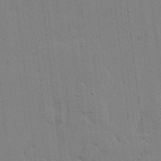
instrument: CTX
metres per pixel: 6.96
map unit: lHvf
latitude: 17.3860
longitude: -113.5560
